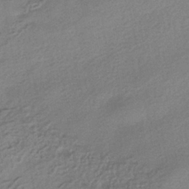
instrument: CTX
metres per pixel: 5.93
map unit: HNhu
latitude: -41.0864
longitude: 95.2753
